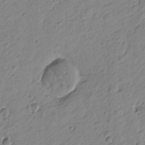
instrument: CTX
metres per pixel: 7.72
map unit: Htu
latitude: -1.4644
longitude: -175.2726
